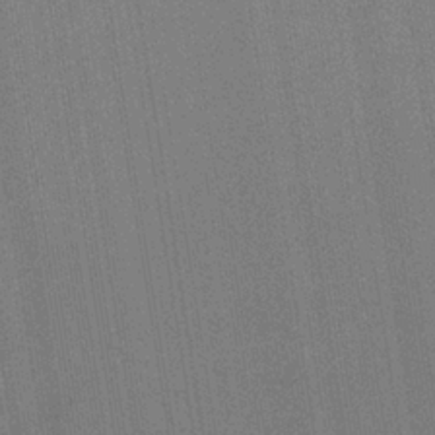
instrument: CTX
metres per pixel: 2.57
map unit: HNb
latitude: -34.0094
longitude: 54.9542
